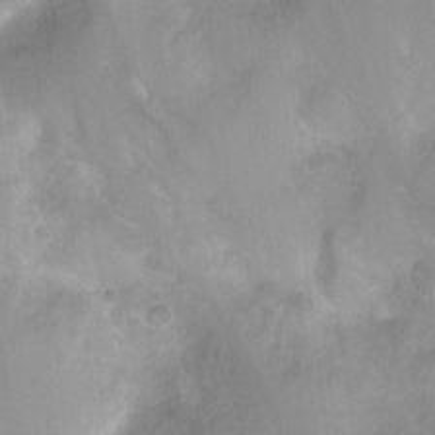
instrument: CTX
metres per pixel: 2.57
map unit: Nhu
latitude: -8.0472
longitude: -41.8394
